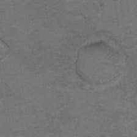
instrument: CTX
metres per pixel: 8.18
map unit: Hto
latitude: 8.5924
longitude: -35.3481
